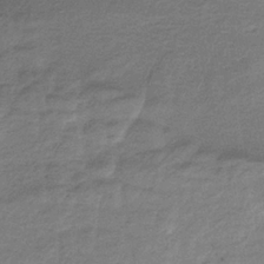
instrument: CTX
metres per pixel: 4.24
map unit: HNb
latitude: -32.8408
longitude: 56.7652
